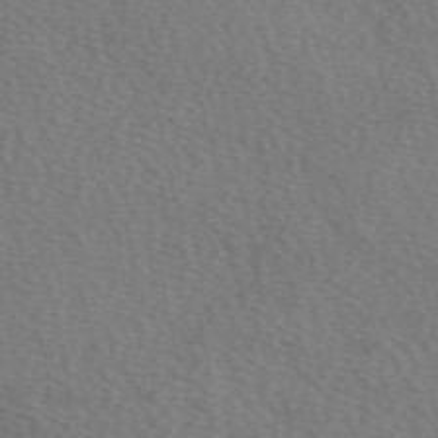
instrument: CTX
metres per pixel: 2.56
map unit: eAb
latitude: 50.2522
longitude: 113.1242
